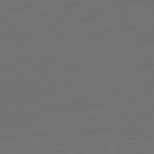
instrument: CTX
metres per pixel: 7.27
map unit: Ap
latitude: -79.8800
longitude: -55.5371
